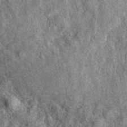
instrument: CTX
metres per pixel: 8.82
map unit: eAb
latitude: 39.8961
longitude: 107.9178
